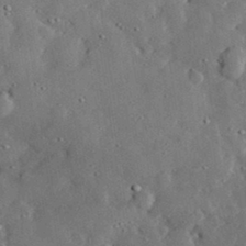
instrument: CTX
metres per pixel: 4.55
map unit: lHvf
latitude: 32.5168
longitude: -83.3859
